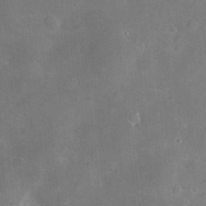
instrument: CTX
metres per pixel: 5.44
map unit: Hve
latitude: -10.9920
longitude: 175.3887
